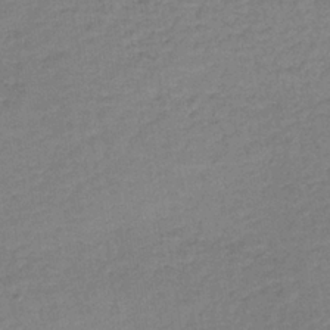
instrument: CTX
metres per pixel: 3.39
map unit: lHb
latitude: -34.8786
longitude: 65.4644
